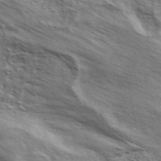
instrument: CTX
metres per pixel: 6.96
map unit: ANa
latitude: 49.5182
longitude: -79.7639
